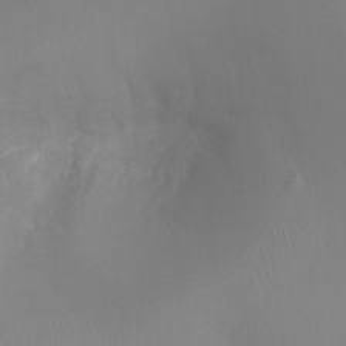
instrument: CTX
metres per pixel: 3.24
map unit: Ht
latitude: -1.1054
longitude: -16.2712
